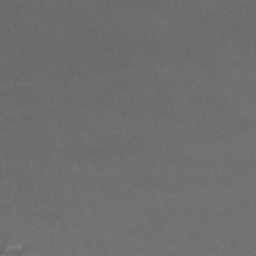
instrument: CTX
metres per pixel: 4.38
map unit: HNb
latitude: -54.3117
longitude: -35.9339
